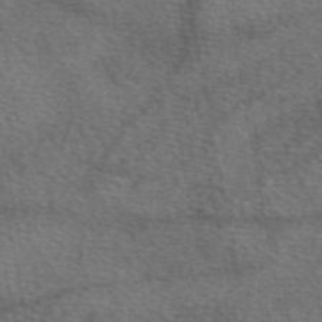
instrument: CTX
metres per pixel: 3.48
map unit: eAb
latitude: 50.8380
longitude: 110.2172
